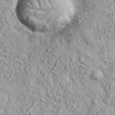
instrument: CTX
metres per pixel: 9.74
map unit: eHh
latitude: 37.6694
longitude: -80.7813
